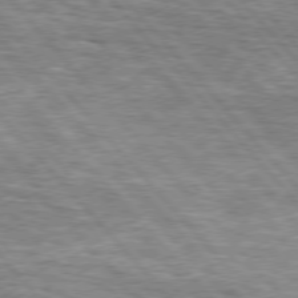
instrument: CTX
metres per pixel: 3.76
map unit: lApd
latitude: 76.1200
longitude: -74.7435
